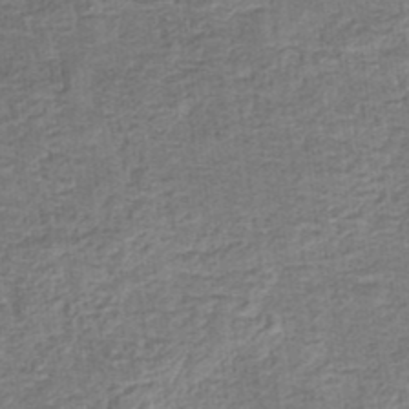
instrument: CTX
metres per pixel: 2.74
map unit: eHb
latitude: -35.4832
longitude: 79.6344
